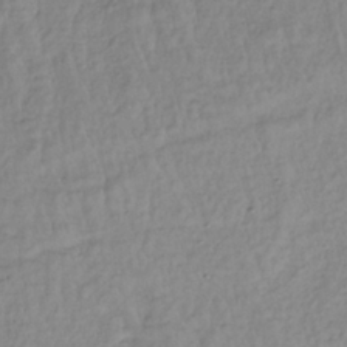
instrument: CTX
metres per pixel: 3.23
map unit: lHb
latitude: -37.5021
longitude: 70.1228
